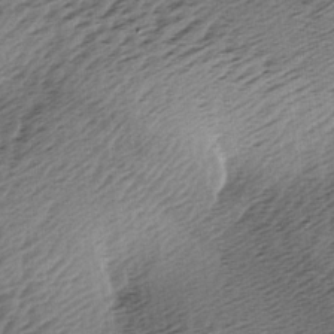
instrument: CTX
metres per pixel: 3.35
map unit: lAa
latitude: -3.3887
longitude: -126.4412
